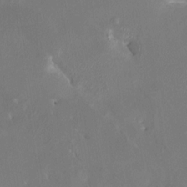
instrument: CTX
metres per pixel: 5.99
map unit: HNhu
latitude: 7.8583
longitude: 4.5762
